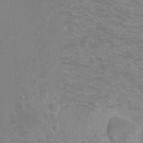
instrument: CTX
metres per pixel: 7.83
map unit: Ht
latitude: -6.4440
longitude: -37.1403
